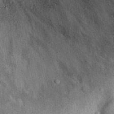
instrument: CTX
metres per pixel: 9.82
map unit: eHh
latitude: 28.9513
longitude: -74.0444
